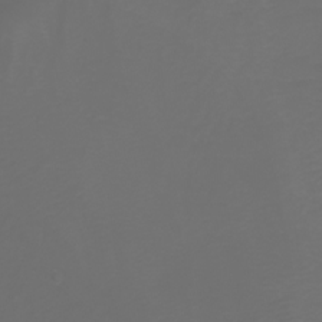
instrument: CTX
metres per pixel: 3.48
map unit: Ht
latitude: -3.2186
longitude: -61.5560
